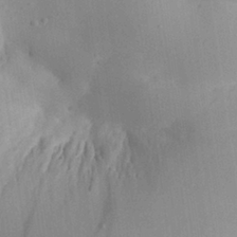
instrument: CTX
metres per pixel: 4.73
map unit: Aa
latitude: 27.2915
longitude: -129.0269
